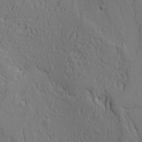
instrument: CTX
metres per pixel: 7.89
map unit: Ave
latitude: 17.5938
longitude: -128.8758
